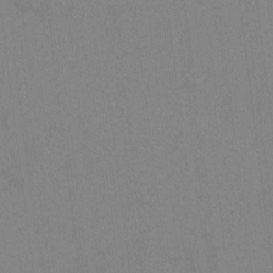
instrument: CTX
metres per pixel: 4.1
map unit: lAvf
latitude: -6.7085
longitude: -114.1388
